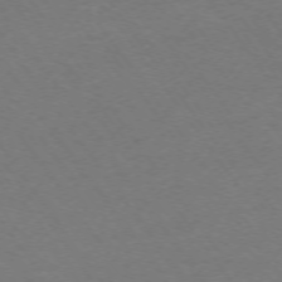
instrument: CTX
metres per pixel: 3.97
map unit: Ap
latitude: -74.1417
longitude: -79.4238
